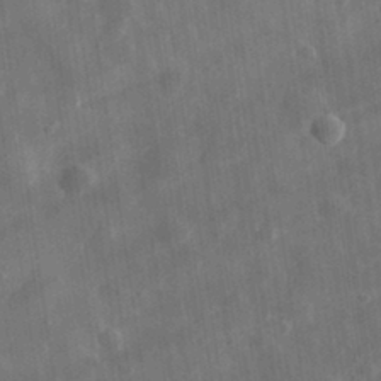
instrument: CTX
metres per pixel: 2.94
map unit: eHh
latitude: 32.0633
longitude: -78.2712
